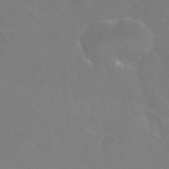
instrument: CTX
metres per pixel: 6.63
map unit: Nhu
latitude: 24.7057
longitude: -53.8584
